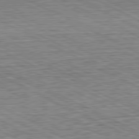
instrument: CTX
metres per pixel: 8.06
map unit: Hpe
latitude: -81.5399
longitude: 9.7100
